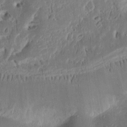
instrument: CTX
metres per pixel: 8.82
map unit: Ht
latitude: 11.4616
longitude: -75.0458
